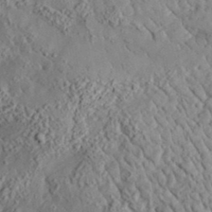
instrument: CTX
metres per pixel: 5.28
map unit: lHvf
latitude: 35.6316
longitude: -85.6127
